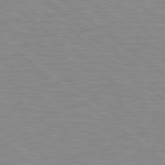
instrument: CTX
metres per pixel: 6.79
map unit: lApd
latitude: 79.1781
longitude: -89.1215
